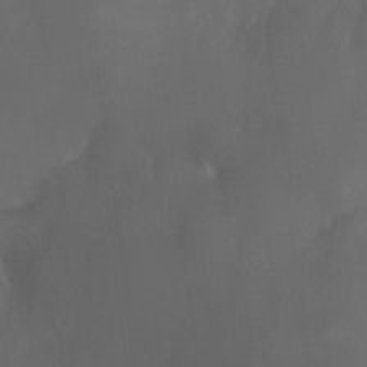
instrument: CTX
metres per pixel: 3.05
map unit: HNhu
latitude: 10.1767
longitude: 11.8989
